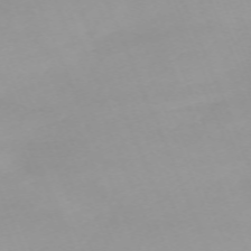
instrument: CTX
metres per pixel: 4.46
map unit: Nhu
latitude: -67.9745
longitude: 37.3887
